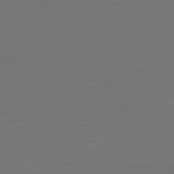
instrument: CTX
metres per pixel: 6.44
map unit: Hpe
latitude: 74.5735
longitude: -124.3656
